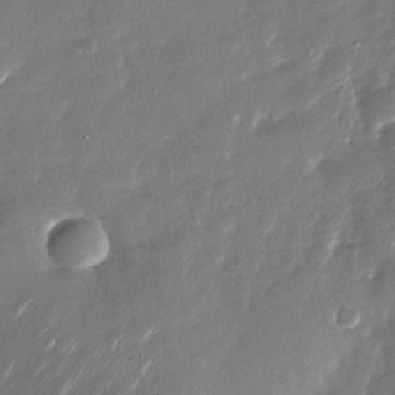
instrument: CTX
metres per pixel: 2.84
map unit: Nhu
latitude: -28.9920
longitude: -75.1970
